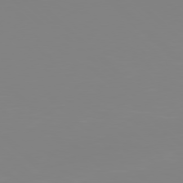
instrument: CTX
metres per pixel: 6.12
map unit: Hpe
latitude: 77.7260
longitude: -173.7449
